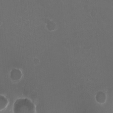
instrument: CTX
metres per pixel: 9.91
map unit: HNhu
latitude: -2.3117
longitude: -3.1403
